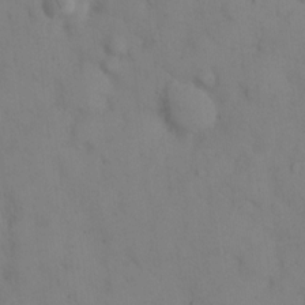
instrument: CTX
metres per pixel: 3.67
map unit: eHh
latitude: 12.8380
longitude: -61.6694
